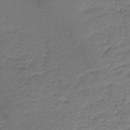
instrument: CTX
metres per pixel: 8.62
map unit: HNb
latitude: -34.3684
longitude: 61.6155
